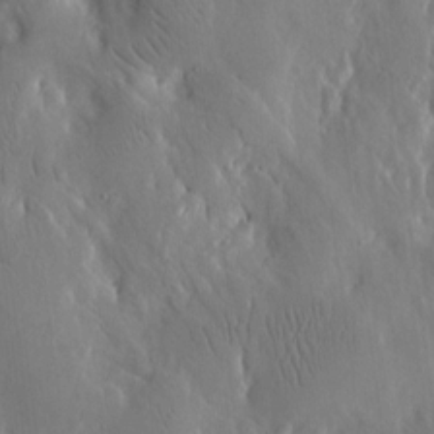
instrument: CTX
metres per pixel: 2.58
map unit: eHh
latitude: 13.0648
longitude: -71.6316
